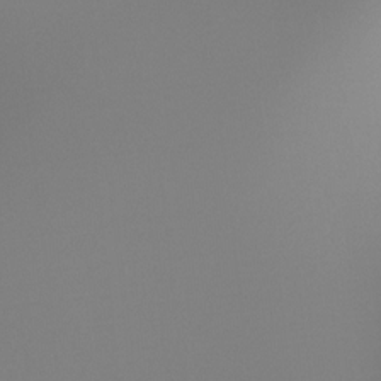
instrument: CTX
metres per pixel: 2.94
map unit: Ht
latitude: -16.4629
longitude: -45.9339
